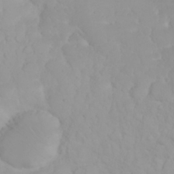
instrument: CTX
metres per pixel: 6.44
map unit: eHh
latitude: 31.9339
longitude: -64.4412
